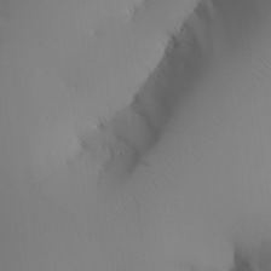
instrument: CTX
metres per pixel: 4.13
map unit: Aa
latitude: 24.3467
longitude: -127.1403
